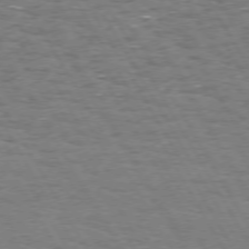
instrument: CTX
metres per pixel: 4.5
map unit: Hpe
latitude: 72.4790
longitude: -123.2726
